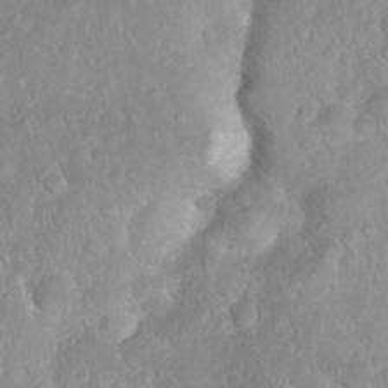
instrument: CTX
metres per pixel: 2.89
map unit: Nhu
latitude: 26.9325
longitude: -63.5371
